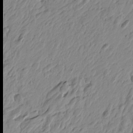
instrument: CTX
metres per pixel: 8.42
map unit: Htu
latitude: -4.4440
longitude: -179.9906
